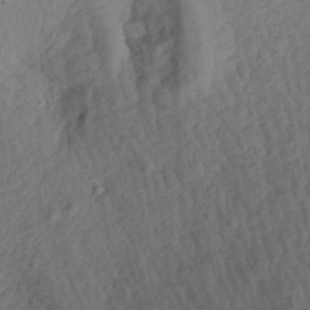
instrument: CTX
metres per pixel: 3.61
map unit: Aa
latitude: 17.5749
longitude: -144.3278
